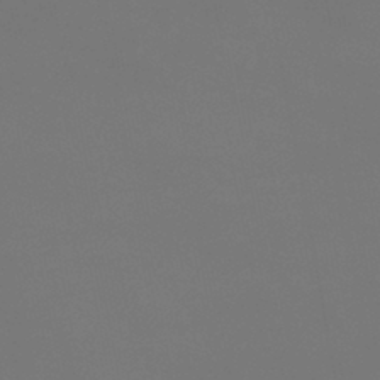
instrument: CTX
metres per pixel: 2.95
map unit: eHb
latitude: -38.1795
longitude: 74.8597
